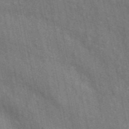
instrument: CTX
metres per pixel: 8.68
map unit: ANa
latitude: 48.8191
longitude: -77.8961
